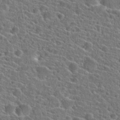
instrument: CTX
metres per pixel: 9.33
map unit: Hto
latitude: 23.7261
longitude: -44.7813
